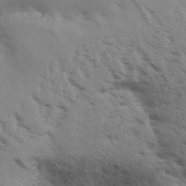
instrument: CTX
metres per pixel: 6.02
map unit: Aa
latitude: 31.2537
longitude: -140.0633
